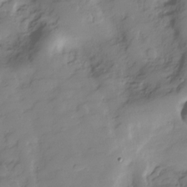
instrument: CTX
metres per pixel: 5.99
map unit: Hve
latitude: -29.1431
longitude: 91.3699
